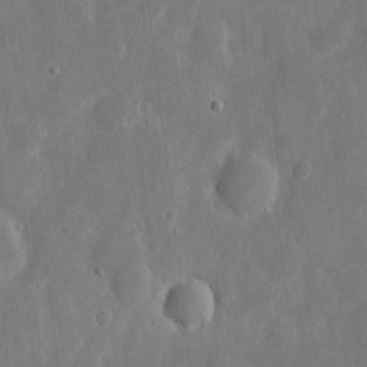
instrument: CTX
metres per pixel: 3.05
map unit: eHh
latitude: 7.2915
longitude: -70.4790
